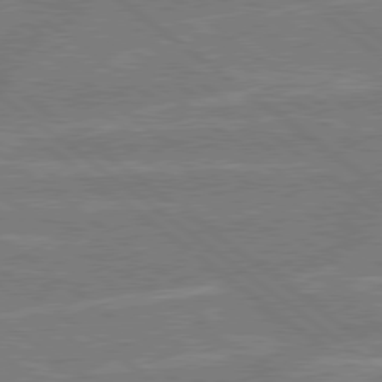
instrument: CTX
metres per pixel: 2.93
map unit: Hpe
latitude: 78.7058
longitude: -129.5749
